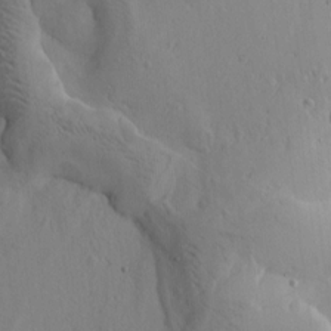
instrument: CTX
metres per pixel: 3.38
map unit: Htu
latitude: 0.5923
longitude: 175.0864
